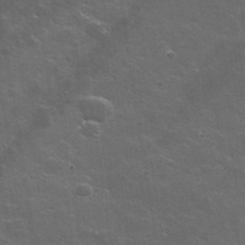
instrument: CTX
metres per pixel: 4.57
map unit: lHvf
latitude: 35.5560
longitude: -91.7828
